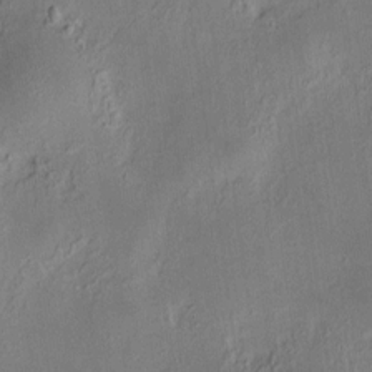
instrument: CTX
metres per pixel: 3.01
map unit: HNhu
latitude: 7.7450
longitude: 12.3684
